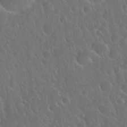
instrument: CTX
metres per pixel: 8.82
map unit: Nhu
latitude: 23.4048
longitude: -62.8380
